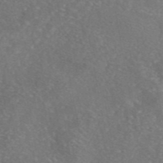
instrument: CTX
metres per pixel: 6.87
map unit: eAb
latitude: 46.5924
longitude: 106.6708
